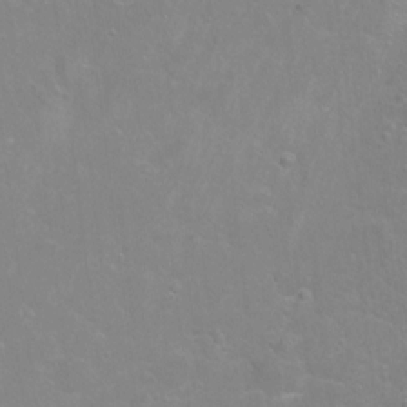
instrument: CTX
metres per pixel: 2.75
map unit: Hto
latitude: -5.0108
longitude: -35.5371
